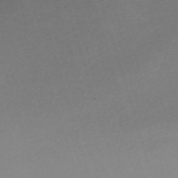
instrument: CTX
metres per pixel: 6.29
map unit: eHh
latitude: -61.3699
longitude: 51.2187
